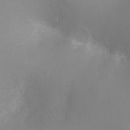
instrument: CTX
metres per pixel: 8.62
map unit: Ht
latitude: -2.9730
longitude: -25.7827
